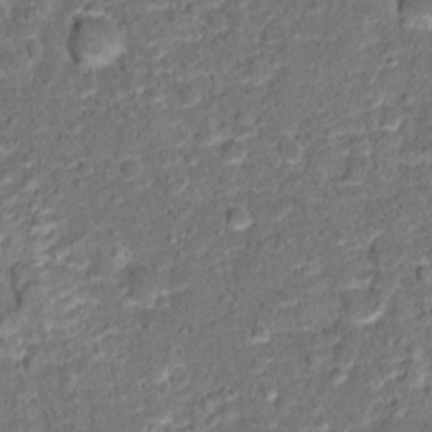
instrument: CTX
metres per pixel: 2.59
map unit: Hto
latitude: 15.2915
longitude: -39.1781
